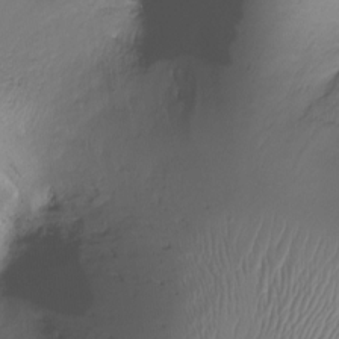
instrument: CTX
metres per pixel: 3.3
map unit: Ht
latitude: -17.5211
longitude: -44.4034
